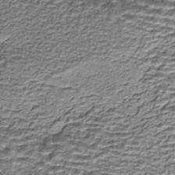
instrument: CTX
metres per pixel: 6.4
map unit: eHh
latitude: -43.0486
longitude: 116.9163
